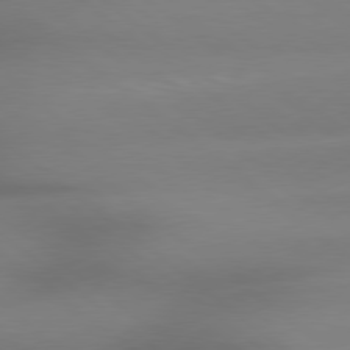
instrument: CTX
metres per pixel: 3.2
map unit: Hpe
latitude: 79.0270
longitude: -133.1781
